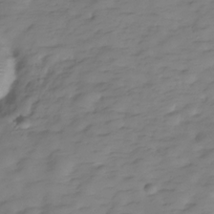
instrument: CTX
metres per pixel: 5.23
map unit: Hve
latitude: -29.8422
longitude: 90.9164
